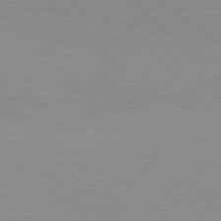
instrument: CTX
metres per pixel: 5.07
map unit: Hpe
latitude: 77.4615
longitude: -160.3845
